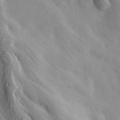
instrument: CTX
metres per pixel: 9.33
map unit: Hve
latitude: 33.0458
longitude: 149.5399
